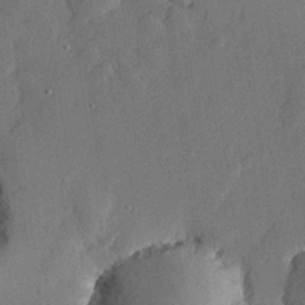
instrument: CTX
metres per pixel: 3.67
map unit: lHvf
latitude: 22.4412
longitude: 144.4818
